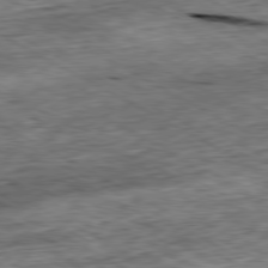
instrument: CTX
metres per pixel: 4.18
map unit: Ap
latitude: -80.4251
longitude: -87.8016
